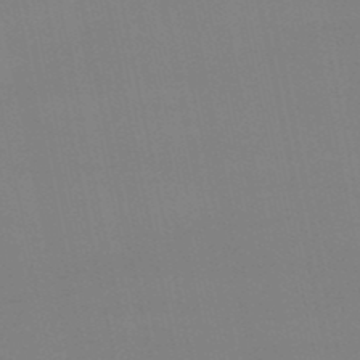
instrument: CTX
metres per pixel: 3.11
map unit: eHb
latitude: -50.3117
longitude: 68.3495
